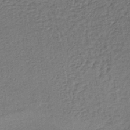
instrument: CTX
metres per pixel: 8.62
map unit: lHb
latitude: -38.3873
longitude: 60.0472
